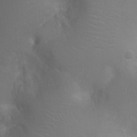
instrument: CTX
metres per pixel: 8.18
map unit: Ht
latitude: -2.7274
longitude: -16.3089
